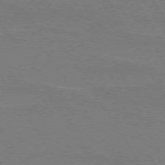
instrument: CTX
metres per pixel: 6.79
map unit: lApd
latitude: 74.0822
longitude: -56.1199
